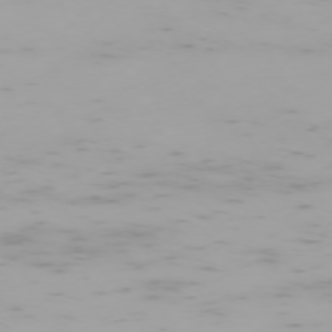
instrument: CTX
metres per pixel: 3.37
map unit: Hpe
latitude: -73.9745
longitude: 4.6329
